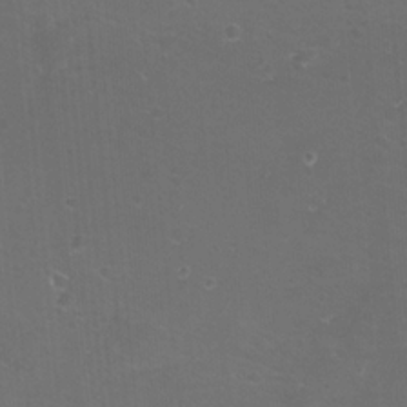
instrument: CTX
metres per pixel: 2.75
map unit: eHh
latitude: -11.8234
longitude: -60.6301
